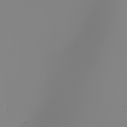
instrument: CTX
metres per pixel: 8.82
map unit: Nhu
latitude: -6.5573
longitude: -94.4979
